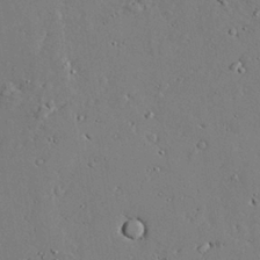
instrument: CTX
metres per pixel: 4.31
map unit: lAvf
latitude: 24.4034
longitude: -110.1389
